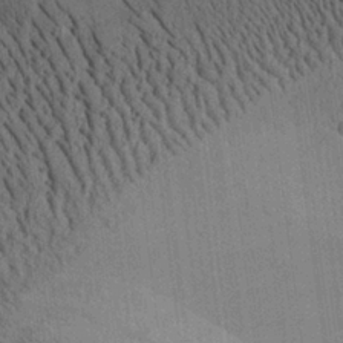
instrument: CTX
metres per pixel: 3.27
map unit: Aa
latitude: 26.0633
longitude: -134.9702
